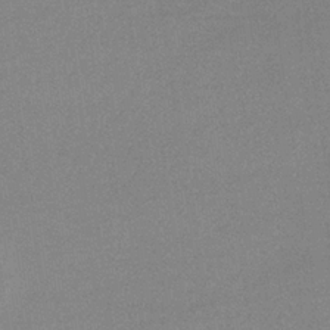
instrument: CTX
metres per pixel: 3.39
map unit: eHb
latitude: -33.6155
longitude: 68.1794
